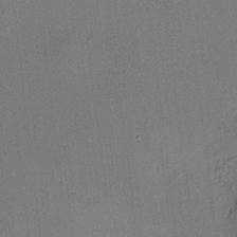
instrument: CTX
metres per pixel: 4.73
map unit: HNhu
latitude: 8.6302
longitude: 15.3132
